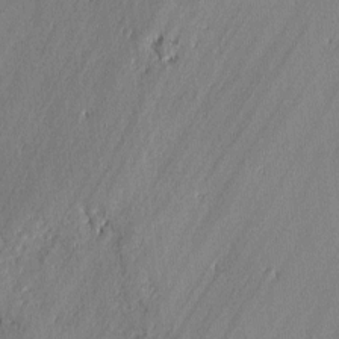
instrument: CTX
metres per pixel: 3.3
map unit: lAvf
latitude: -0.1417
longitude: -107.3860
